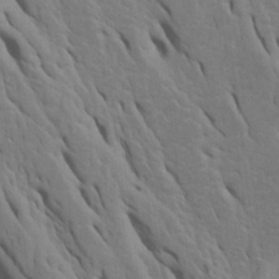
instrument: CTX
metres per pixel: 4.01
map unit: Htu
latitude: -6.7274
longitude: 144.7274
